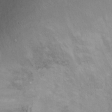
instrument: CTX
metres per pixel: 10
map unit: Ht
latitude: 0.8191
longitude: -36.8380
